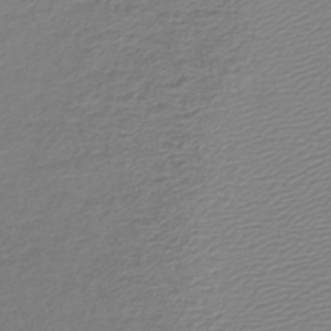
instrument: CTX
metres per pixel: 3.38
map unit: lHb
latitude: -42.9919
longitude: 71.5021
